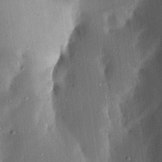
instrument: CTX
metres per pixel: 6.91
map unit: Aa
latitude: 15.6316
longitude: -148.8758
